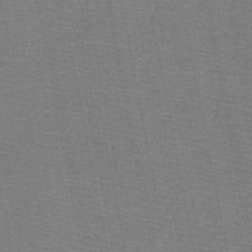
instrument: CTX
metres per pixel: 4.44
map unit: HNb
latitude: -48.5385
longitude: -41.2914
